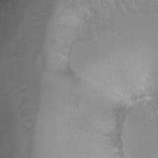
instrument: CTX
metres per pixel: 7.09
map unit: Ht
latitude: -5.1809
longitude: -36.2712
